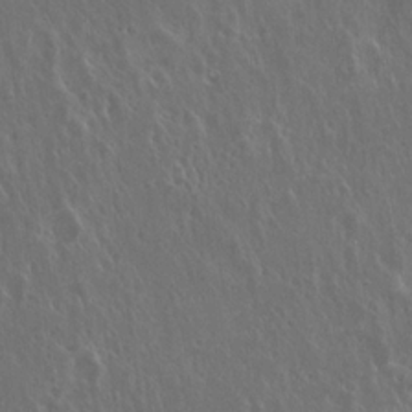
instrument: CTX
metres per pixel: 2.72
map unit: Hto
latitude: 19.3103
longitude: -57.3670
